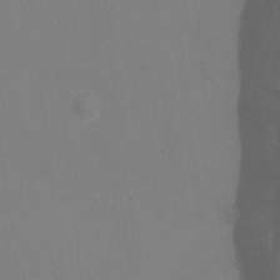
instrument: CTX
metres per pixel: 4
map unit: Ht
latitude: 0.9324
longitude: -34.3845
